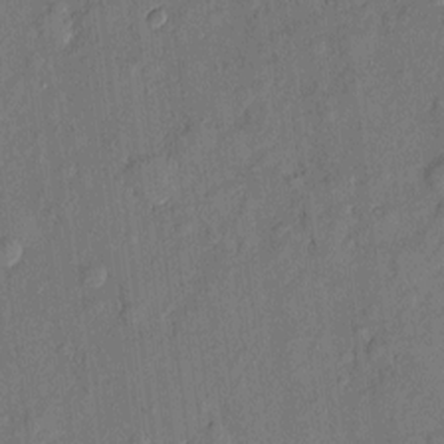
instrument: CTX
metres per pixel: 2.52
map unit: eHh
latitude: 5.0080
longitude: -73.1215
